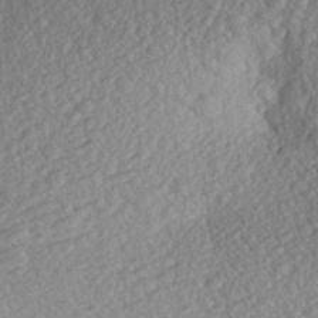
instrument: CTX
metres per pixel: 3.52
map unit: Aa
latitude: 27.7639
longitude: -143.9906
